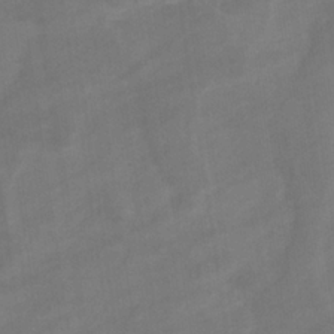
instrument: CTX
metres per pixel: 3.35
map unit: eHb
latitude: -33.2187
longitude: 72.5196
